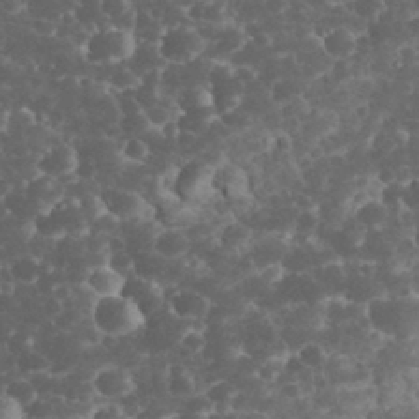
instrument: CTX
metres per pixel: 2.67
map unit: eHh
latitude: 33.1781
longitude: -63.8584
